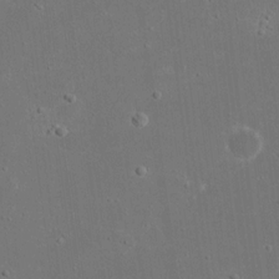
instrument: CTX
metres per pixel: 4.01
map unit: eHh
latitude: 16.7813
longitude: -72.1389
